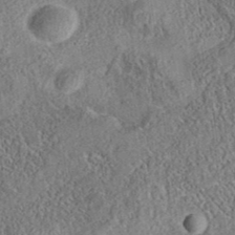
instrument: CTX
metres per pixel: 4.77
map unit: eAb
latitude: 35.7638
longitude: 109.3699
